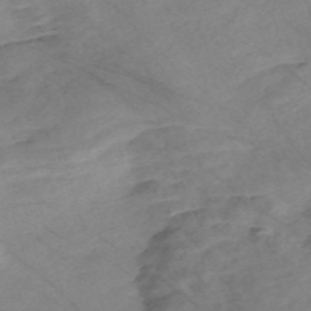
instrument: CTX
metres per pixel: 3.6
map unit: Nve
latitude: -57.8800
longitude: 61.3321
